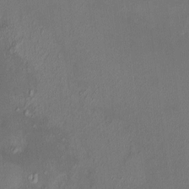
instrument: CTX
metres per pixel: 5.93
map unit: HNhu
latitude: 5.8394
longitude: 7.2943
